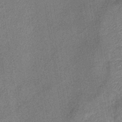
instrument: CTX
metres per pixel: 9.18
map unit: eHb
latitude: -39.6722
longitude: 77.6722
